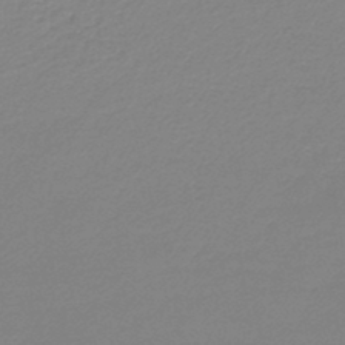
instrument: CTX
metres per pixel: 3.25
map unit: lHb
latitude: -44.3873
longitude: 60.4062
